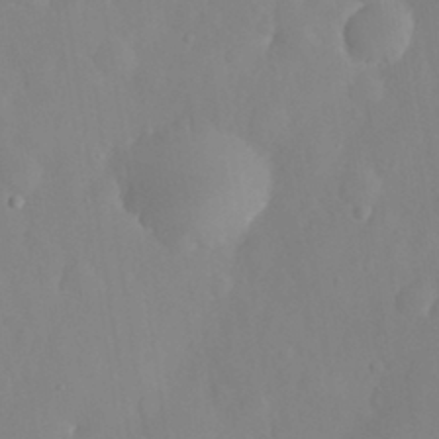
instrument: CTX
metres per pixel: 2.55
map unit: eHh
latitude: 31.3671
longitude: -58.8191
